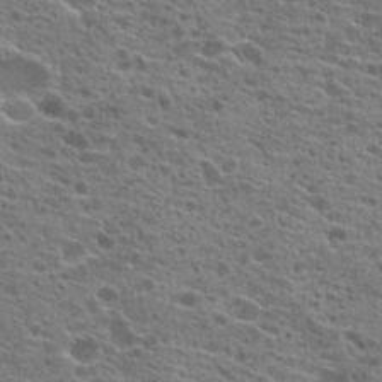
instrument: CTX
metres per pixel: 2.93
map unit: Hto
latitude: 21.6883
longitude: -41.7638
